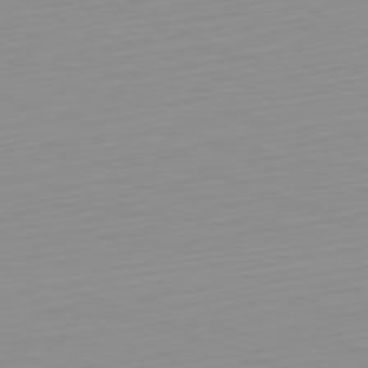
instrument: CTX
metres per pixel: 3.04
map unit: Hpe
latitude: -82.1606
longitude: 17.7667
